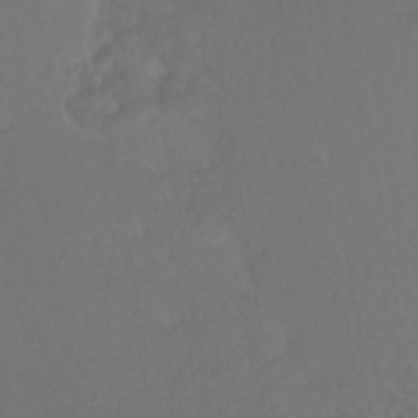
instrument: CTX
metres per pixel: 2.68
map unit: HNhu
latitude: -43.5588
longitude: 94.5573
